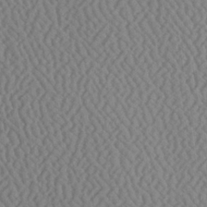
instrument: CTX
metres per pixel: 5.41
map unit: Ave
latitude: 24.2144
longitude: -135.4804
